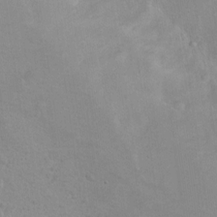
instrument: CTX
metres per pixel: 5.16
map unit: Nhu
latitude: 9.6883
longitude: -23.2537
